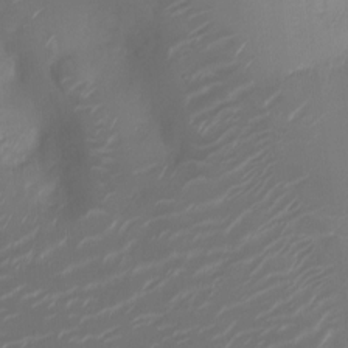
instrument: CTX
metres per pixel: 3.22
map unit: Ht
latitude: -10.3117
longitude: -19.5371
